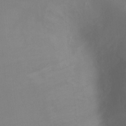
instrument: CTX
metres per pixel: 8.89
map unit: Ht
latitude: -6.9163
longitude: -27.0836
